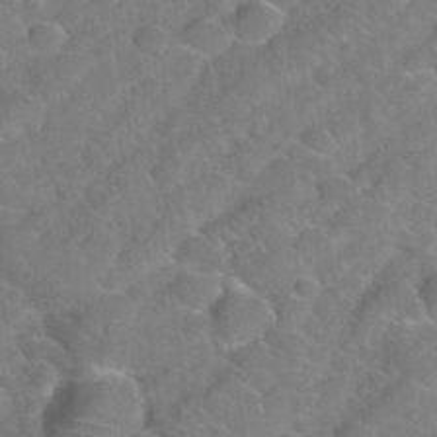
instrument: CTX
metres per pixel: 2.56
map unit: Hto
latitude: 35.5749
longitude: -48.5924
